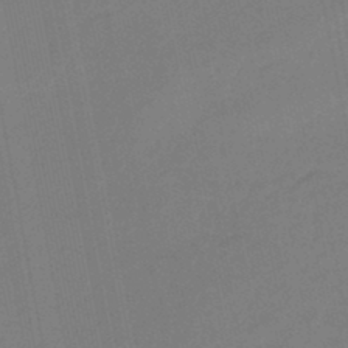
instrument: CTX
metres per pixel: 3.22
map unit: eHb
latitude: -45.2754
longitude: 87.5021
